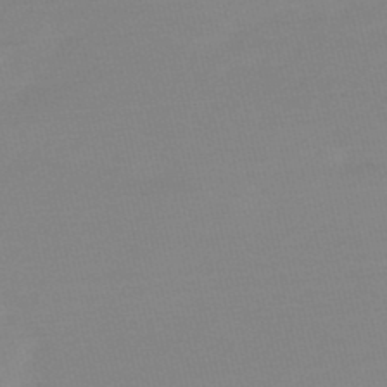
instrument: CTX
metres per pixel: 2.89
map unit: HNb
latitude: -49.7667
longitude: -38.5546
